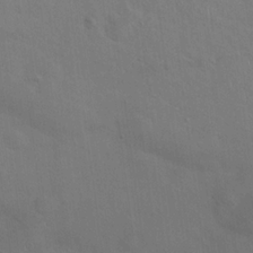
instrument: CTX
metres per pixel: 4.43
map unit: Hto
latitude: 19.9150
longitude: -54.2333
